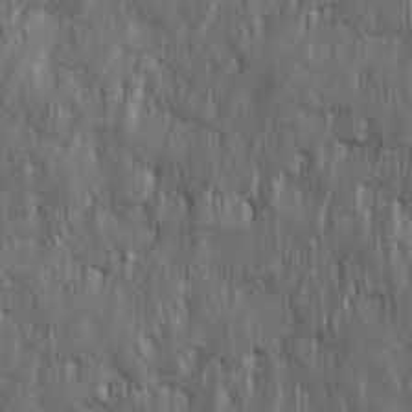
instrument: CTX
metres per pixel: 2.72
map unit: Ave
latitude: 15.7828
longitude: -134.7246
